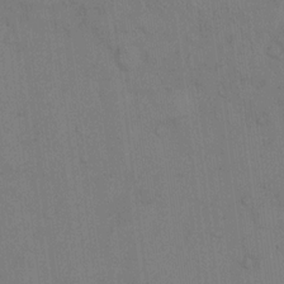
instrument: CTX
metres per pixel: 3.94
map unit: eHh
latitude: 14.0822
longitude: -62.4601
